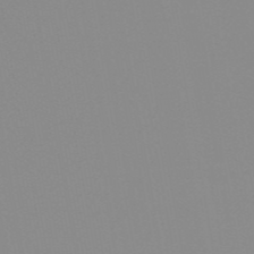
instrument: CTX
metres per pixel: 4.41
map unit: HNb
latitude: -53.8989
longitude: -49.4426
